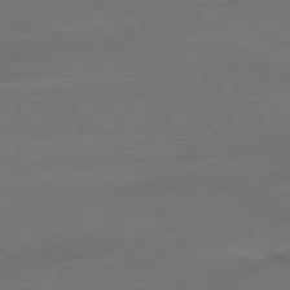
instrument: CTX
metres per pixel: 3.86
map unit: Ap
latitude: -78.2928
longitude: -69.2726
